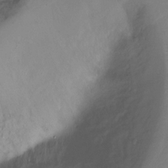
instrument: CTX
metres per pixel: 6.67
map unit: Hto
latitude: -11.0487
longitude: -39.7450
